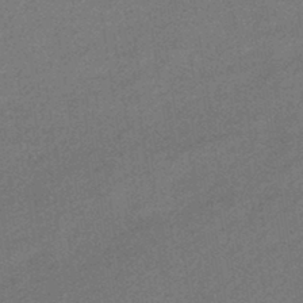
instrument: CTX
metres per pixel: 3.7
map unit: HNhu
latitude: -43.7099
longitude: 90.5385
